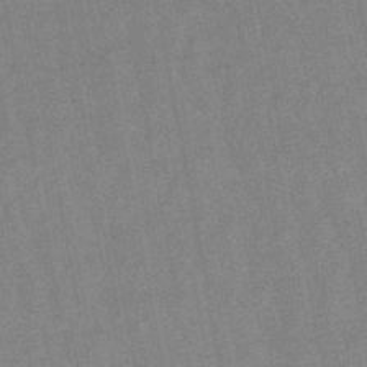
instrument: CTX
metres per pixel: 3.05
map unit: lHb
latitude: -48.3684
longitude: 78.9163
